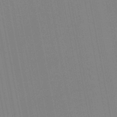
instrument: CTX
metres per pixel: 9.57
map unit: lHb
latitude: -48.4818
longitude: 66.9731
